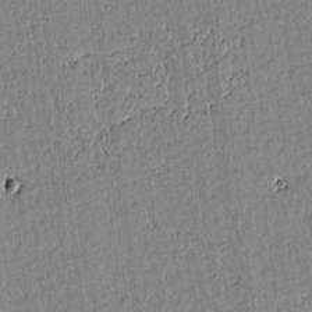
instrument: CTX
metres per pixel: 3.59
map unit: lAvf
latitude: 15.4049
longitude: -125.1592
